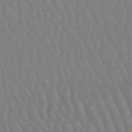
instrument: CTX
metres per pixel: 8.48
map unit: eHb
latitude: -46.2361
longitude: 78.9163
